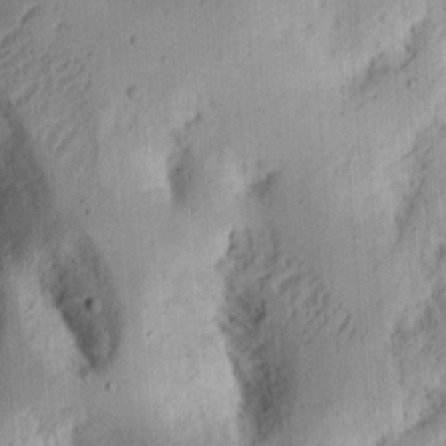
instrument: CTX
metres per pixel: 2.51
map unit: Ht
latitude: 12.4601
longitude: -74.2900
